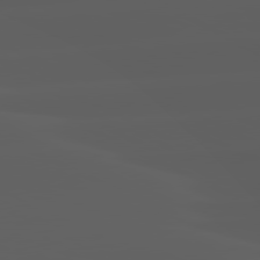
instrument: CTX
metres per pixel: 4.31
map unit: lApd
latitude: 80.8947
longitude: -122.3089
